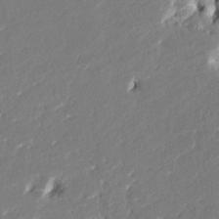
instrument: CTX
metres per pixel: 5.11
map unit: HNhu
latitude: 7.7639
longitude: -5.7072
